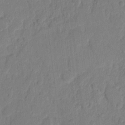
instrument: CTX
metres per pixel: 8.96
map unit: eHh
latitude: 9.3482
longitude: -65.4048
